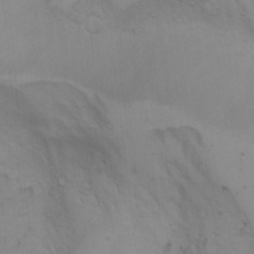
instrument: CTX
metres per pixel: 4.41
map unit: Aa
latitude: -3.3698
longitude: -72.7247
